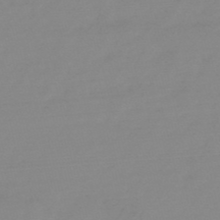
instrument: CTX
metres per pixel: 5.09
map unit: HNb
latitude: -49.7100
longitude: -38.3845
